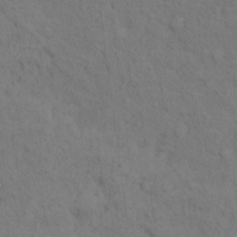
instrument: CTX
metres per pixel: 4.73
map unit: Hto
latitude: 14.6491
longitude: -30.4412
